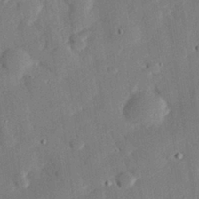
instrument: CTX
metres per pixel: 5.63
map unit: eHh
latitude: 29.2915
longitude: -81.3859
